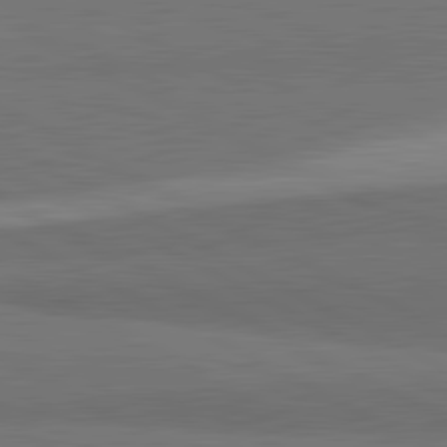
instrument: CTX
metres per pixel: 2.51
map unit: lApd
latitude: 82.0255
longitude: 159.7666
